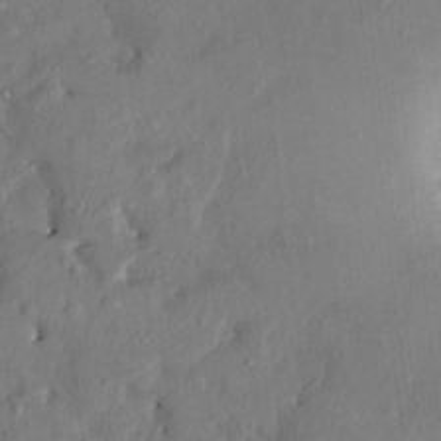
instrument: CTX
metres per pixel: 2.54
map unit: HNhu
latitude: 4.8002
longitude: -4.6490
